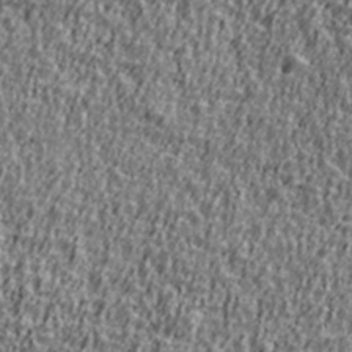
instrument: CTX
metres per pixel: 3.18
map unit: Ave
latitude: 41.2348
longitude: -112.3656
